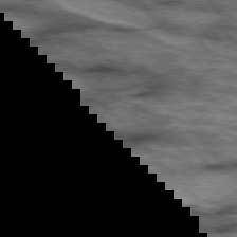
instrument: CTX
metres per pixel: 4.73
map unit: lApd
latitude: 75.8772
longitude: -50.1388
